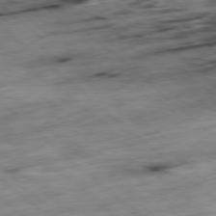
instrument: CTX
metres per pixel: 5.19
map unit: Hpe
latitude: -78.6896
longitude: -15.9339
